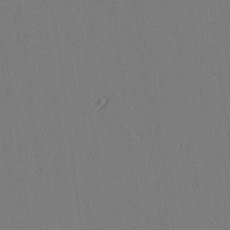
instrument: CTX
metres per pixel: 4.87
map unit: lAvf
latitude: 15.9528
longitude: -125.9150
